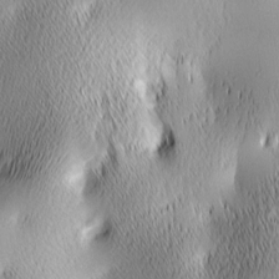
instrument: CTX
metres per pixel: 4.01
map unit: lAa
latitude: -4.5762
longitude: -121.1592
